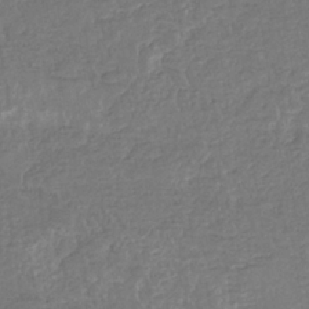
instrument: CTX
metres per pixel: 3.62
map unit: eHb
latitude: -34.4818
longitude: 76.8975
